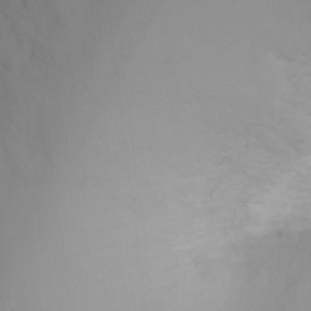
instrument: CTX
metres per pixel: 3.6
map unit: Ht
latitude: -0.8975
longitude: -19.2537
